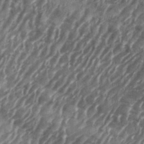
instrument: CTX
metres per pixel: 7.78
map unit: eHh
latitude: 36.0444
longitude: -137.2915
